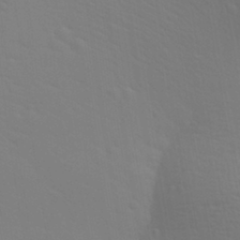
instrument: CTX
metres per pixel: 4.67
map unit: Aa
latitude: 28.3089
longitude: -139.6316
